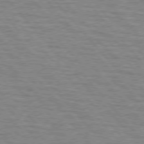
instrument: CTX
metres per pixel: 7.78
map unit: lApd
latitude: 76.1200
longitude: -76.9136
